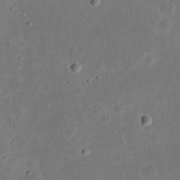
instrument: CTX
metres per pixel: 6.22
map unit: eHh
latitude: 23.7827
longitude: -69.0081
